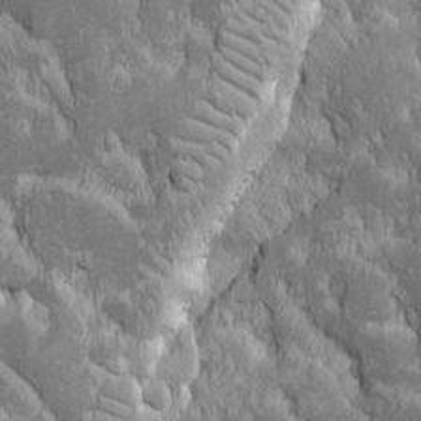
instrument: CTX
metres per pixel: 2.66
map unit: Ave
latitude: -10.7652
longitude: -117.5938
